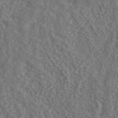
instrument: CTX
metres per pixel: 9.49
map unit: ANa
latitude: 43.2348
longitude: 28.8030
